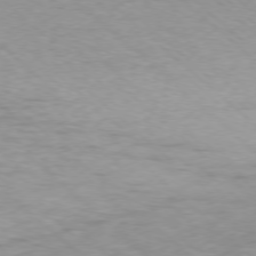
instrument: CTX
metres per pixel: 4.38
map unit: Ap
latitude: -77.6344
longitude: -93.5560
